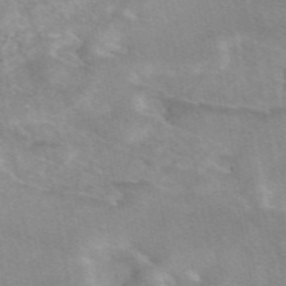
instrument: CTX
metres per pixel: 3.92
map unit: eAb
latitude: 48.2334
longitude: 120.8597
